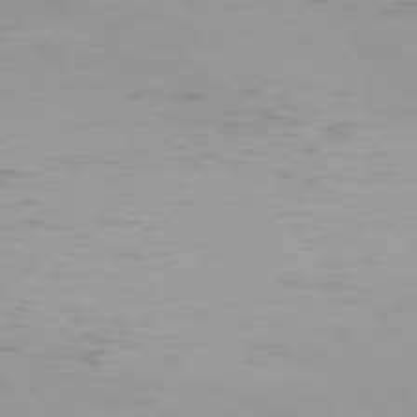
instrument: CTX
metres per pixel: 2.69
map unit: Hpe
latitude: 76.9513
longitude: -169.6127
